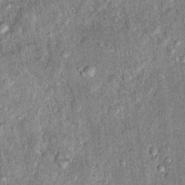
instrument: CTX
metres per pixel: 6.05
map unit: Ht
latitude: 11.3482
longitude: -37.4426
